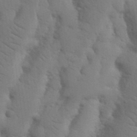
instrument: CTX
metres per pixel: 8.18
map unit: Nhu
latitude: 19.1781
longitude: -76.3656
